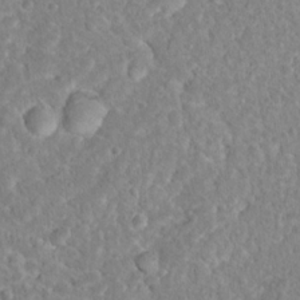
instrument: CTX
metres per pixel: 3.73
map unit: Nhu
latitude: 16.8758
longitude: -32.7624
